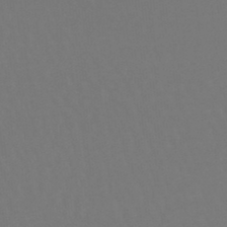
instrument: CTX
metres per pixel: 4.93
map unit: lHb
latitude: -47.0486
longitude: 65.2754
